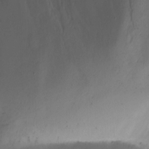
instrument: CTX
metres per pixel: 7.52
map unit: Nhu
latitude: -12.2362
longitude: -49.8016
